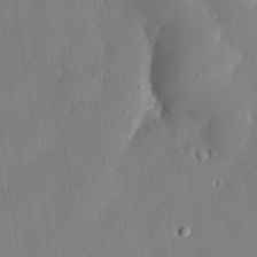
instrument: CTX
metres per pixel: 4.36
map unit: eHh
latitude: 29.4426
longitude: -81.3482
